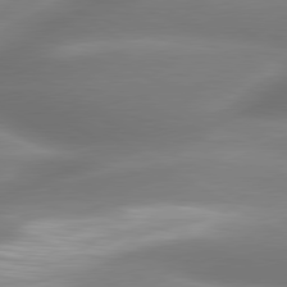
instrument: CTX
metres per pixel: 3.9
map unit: lApd
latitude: 80.0633
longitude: -137.9150
